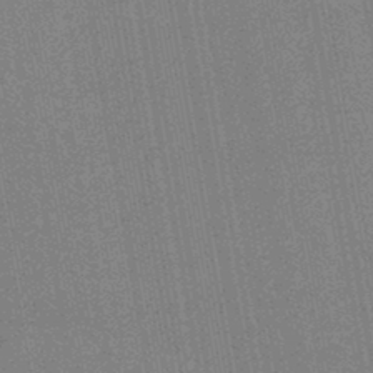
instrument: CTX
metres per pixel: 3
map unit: lHb
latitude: -44.6896
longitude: 74.3685
